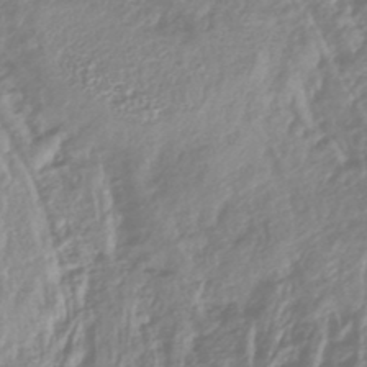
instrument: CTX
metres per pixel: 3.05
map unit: lHb
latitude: -44.1039
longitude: 76.2739
